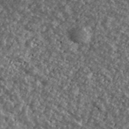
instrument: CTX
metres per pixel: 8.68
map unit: Ave
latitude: 40.4412
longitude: -111.4805
